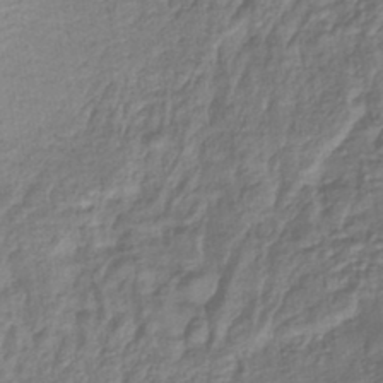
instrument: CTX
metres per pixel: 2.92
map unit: eHb
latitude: -43.8233
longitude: 81.7856
